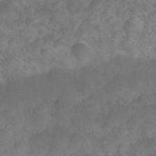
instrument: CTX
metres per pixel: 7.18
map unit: Nhu
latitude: 26.9514
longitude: -54.8191
